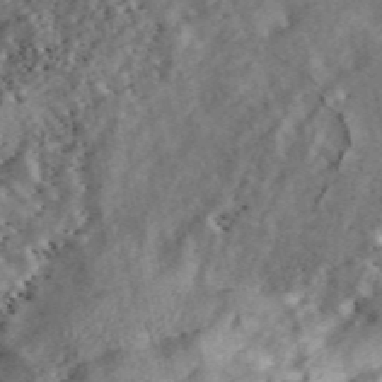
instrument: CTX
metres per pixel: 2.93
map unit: ANa
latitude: 46.4790
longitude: 25.2943
